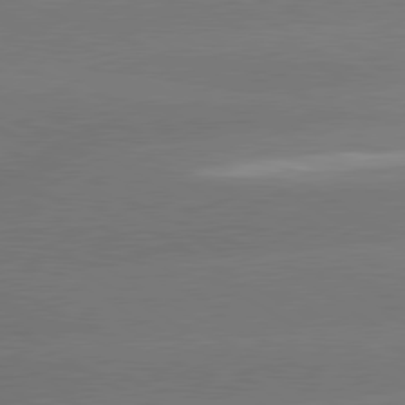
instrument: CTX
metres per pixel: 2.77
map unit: lApd
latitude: 80.3656
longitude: -149.6505
